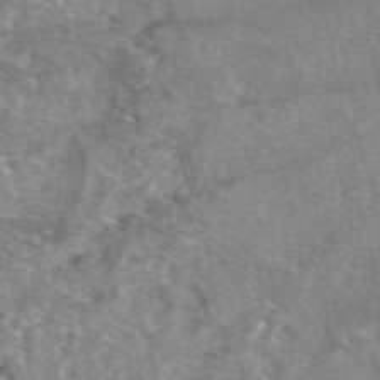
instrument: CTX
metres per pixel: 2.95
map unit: eAb
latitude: 49.1592
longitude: 110.0472
